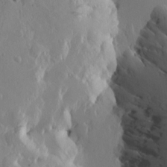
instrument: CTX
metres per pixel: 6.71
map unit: Htu
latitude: -0.3685
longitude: -177.4048
